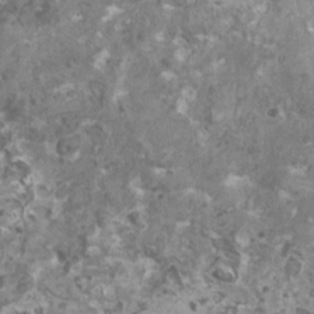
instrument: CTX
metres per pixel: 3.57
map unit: HNhu
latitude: 1.4237
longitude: 0.6141
